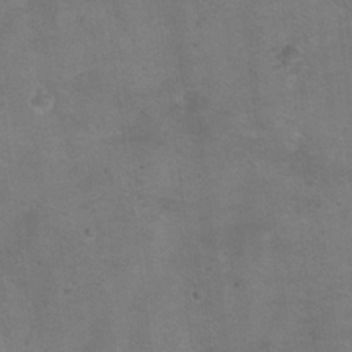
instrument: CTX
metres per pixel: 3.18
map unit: Hto
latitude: 17.7828
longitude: -38.8569
